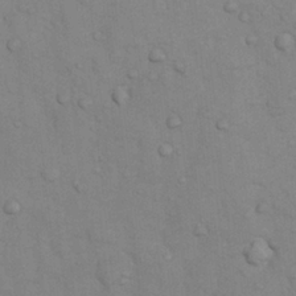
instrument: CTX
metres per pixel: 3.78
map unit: Nhu
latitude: 6.0633
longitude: -24.1766
